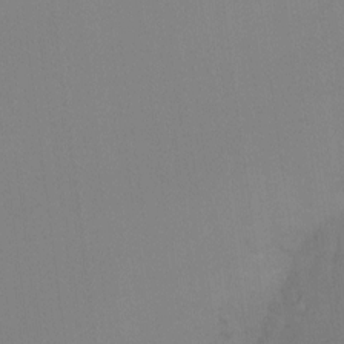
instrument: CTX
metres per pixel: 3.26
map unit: Ht
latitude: -15.5966
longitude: -48.5924
